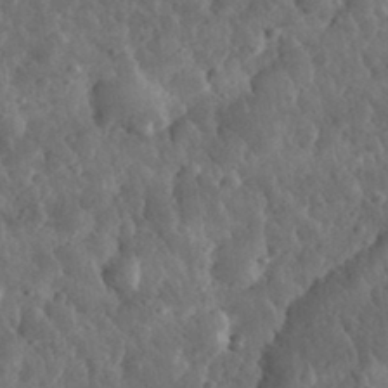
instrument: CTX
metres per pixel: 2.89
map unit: eHh
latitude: 33.2726
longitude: -78.7624
